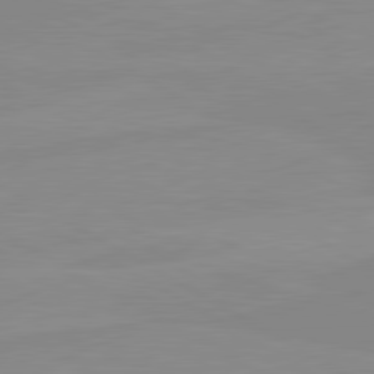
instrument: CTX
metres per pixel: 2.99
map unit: lApd
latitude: 80.5357
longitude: -176.0444
